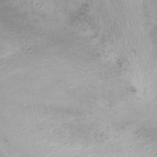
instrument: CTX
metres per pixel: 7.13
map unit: Hto
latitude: -13.7856
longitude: -41.3481
